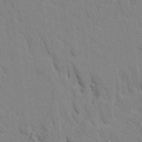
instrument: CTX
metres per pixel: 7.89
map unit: Aa
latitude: 21.3671
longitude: -148.1200
